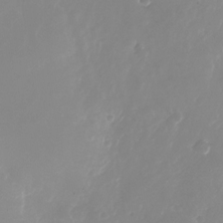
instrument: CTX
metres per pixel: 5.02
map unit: Nhu
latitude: -26.0283
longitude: -72.5168
